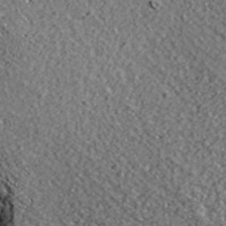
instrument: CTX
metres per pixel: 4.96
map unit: ANa
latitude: 39.1592
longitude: -91.8205
